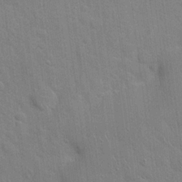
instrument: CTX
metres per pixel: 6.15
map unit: Hto
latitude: 20.6869
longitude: -51.8583
